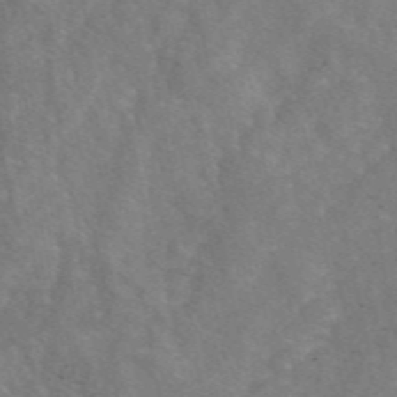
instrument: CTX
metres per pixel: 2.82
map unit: eAb
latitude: 48.3467
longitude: 118.7841
